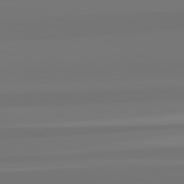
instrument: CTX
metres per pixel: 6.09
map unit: lApd
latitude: 82.8002
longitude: 158.2928
